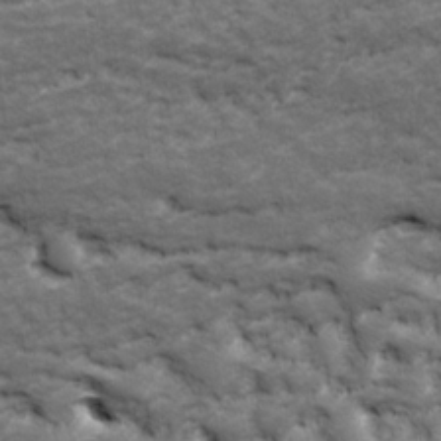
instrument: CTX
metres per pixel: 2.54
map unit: Ave
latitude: 17.3860
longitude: -135.7071
